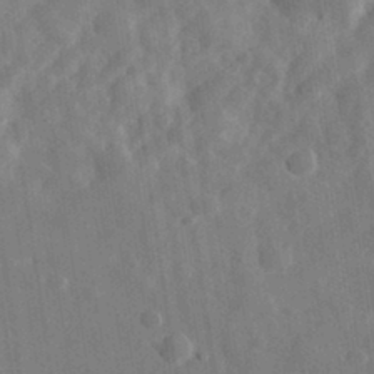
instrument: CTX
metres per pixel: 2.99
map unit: eHh
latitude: 32.4223
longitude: -78.1956
